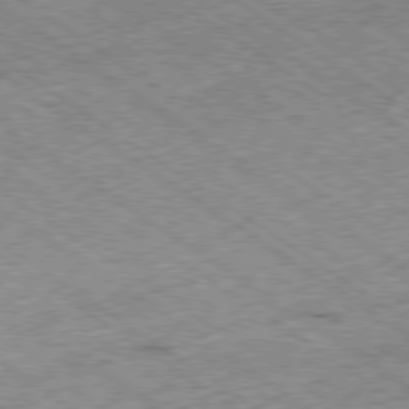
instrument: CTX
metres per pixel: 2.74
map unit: Ap
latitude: -79.3887
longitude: -51.7071
